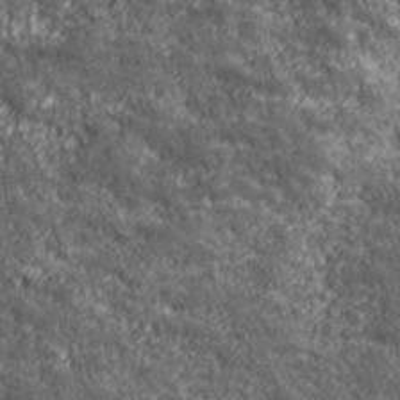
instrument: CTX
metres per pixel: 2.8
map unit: eHh
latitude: 43.3671
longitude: -88.5546
